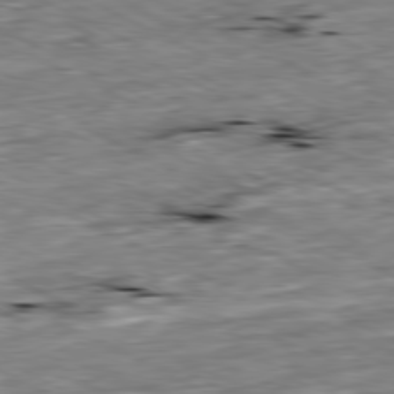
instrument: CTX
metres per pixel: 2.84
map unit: Ap
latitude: -80.6897
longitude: -91.7261
